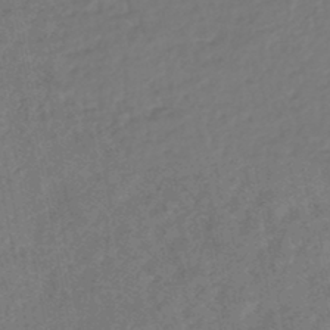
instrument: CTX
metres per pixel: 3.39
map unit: HNhu
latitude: -46.6518
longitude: 98.8408
